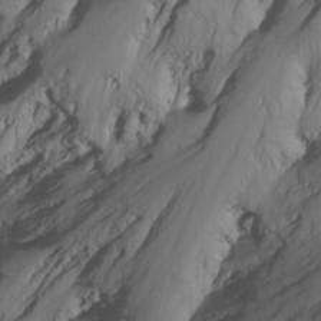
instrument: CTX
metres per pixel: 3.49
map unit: Htu
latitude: -6.2361
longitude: -68.8380
